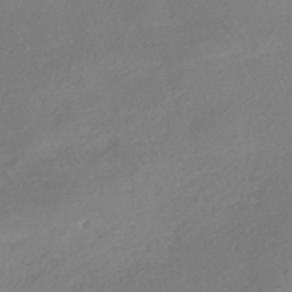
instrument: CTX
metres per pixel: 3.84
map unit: HNhu
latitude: -40.9730
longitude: 93.2943
